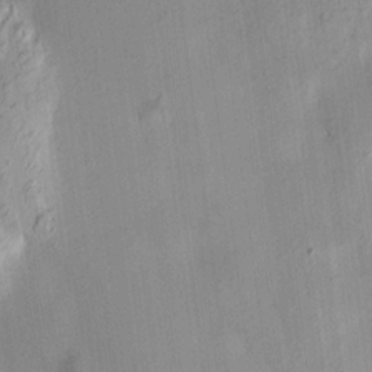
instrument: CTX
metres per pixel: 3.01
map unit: HNhu
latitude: 14.2901
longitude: 12.4062
